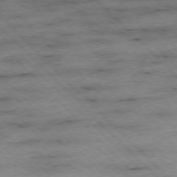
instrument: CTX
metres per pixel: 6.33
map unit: Ap
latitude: -76.7274
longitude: -87.1025
